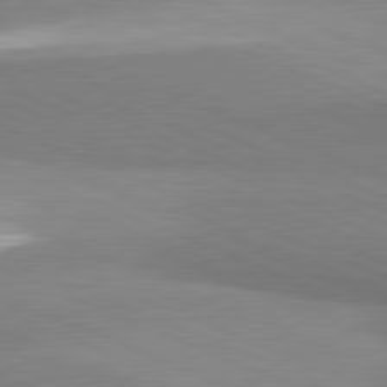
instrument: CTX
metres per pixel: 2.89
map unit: lApd
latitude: 81.9339
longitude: 160.5574
